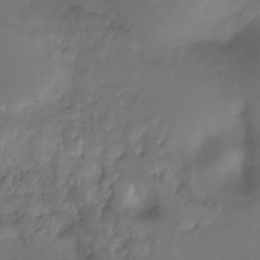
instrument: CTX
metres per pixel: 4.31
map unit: Ht
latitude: -7.1053
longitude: -27.5182
